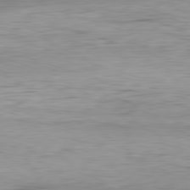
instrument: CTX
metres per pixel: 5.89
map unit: Ap
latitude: -82.1984
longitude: -77.5182
